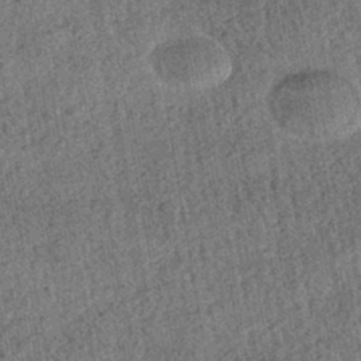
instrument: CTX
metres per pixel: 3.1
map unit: HNhu
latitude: -42.6896
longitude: 98.2928
